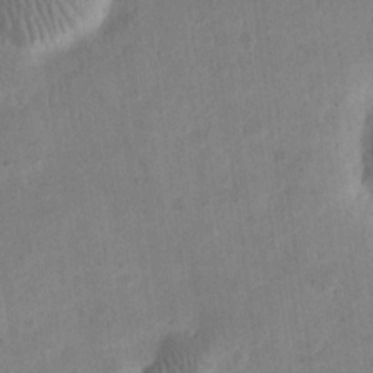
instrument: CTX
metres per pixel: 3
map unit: eHh
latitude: 21.0648
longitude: -69.3860
